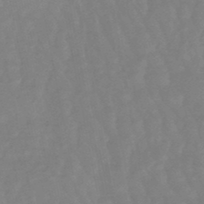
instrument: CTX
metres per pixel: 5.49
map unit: eHb
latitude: -49.2376
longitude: 77.4076
